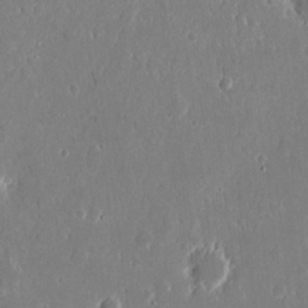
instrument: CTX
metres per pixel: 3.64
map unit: eHh
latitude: 13.8772
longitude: -72.4601
